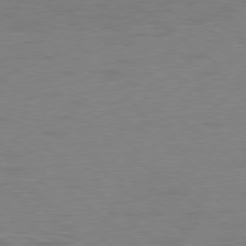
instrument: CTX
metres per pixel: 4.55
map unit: Ap
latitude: -78.5384
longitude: -69.0081
